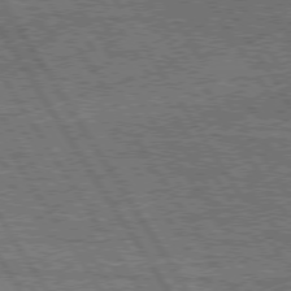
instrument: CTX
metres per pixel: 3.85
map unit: Hpe
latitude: 75.3671
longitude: -154.8191
